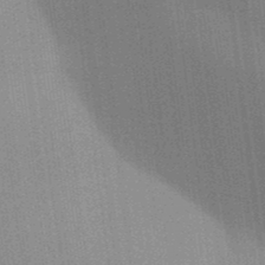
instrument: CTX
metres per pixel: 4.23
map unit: Aa
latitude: 32.1389
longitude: -143.0081
